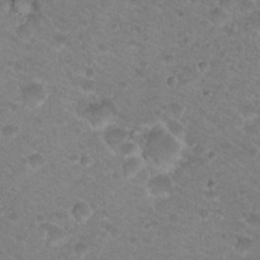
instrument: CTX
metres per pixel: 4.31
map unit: Nhu
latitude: 18.8758
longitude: -32.8947
